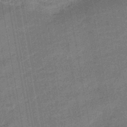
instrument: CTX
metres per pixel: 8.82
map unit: eHb
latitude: -45.4265
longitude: 88.5951
